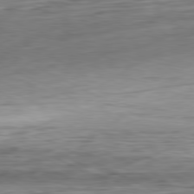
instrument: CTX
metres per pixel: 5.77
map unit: Ap
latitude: -81.5399
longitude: -67.2725
